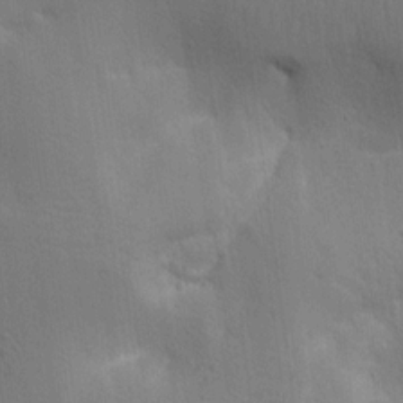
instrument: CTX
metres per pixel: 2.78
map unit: Ave
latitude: 17.0081
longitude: -138.9514
